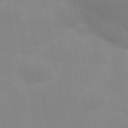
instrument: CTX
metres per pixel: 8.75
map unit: Hve
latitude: 30.9514
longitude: 150.1417
